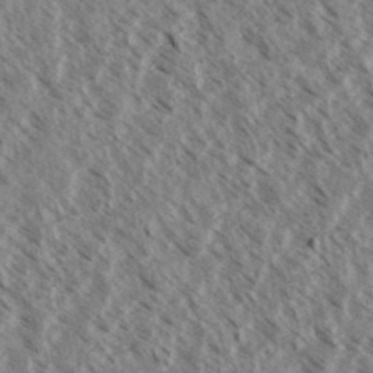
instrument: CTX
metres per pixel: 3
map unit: eHh
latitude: 34.7246
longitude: -140.0444
